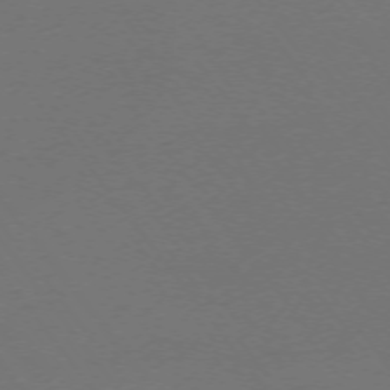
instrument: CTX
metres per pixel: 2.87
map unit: Ap
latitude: -74.3685
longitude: -72.0633
